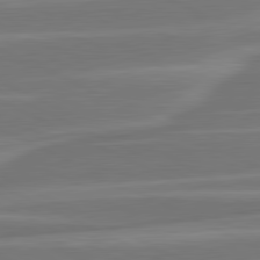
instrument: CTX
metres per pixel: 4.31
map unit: lApd
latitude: 81.3482
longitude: -130.0633
